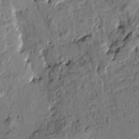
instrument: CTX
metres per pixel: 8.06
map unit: Htu
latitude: -0.6141
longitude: -176.5923
